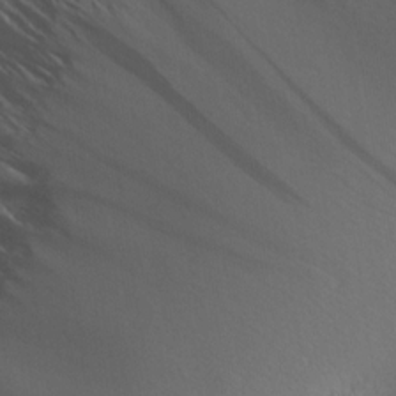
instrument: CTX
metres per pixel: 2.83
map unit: Aa
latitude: 13.4993
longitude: -142.9325
